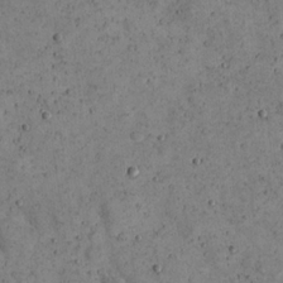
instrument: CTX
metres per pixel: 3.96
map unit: eHh
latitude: 21.7450
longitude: -65.3104
